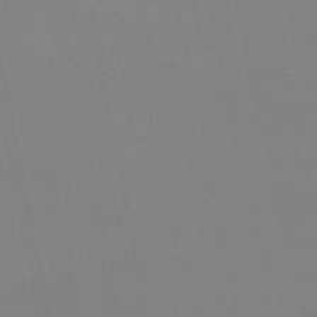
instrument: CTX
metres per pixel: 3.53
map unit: eHb
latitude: -50.3873
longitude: 68.2550
